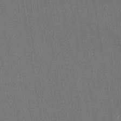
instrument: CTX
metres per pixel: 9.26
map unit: HNhu
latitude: -1.1620
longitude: -1.2159
